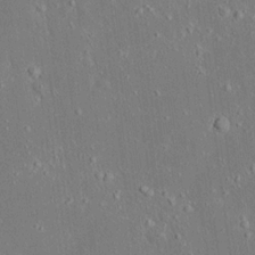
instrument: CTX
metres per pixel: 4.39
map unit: Ave
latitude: 17.4804
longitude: -140.7057
